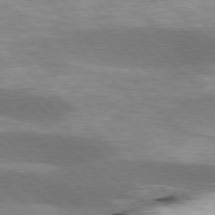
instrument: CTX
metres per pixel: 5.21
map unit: lApd
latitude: 77.0080
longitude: -50.9702
